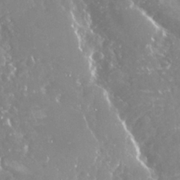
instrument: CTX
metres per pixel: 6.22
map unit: Nhu
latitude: 29.0647
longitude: -59.8583
